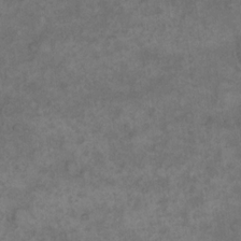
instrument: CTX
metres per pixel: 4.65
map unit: eHh
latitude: 17.2915
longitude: -63.8773
